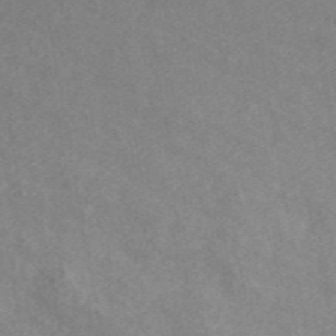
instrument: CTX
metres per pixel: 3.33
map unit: eAb
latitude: 48.8191
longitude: 118.8408
